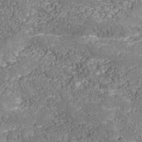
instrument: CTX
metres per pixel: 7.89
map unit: Nhu
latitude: -39.1809
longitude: -84.4979
